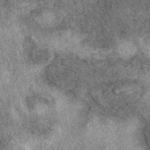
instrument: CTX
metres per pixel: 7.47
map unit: eAb
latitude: 39.9339
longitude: 106.4062
